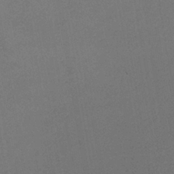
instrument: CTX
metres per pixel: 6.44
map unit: lHb
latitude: -38.1795
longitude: 69.3320
